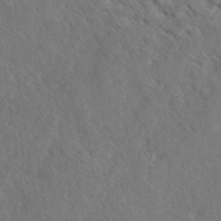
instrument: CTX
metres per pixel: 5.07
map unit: eHh
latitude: 36.9325
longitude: -138.0822
